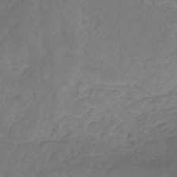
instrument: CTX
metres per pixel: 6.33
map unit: eHb
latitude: -30.9352
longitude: 67.6533
